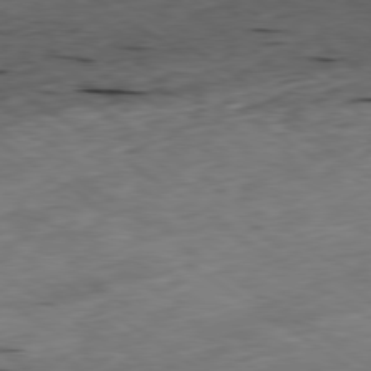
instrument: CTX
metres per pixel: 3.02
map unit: Ap
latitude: -79.8233
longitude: -91.5371
